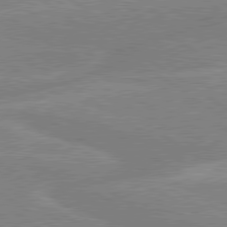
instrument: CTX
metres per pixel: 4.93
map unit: lApd
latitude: 79.6127
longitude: -132.2900
